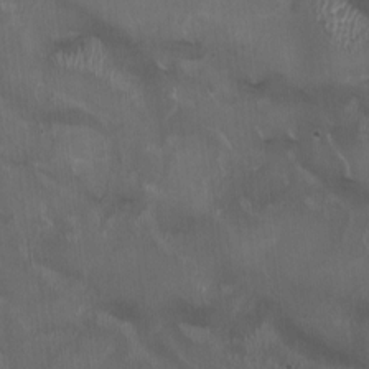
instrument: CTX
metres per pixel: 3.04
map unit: HNhu
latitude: 0.2144
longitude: -3.6316
